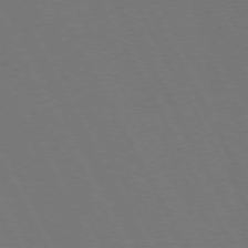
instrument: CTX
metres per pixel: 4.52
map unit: Hpe
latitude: 72.2334
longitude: -127.0459
